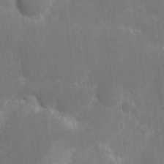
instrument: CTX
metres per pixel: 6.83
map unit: eHh
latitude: 9.1970
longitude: -71.6505
